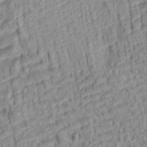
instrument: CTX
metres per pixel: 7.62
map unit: lAa
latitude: 5.9906
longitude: -115.2725
